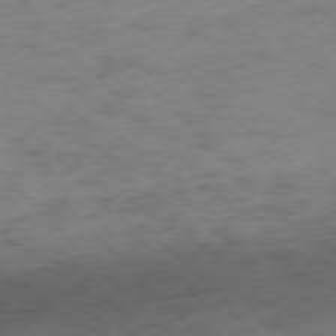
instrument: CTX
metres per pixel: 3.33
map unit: Ap
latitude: -76.5763
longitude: -65.1592
